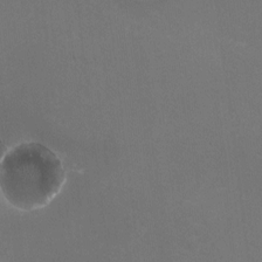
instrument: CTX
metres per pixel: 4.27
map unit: HNhu
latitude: -2.2361
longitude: -2.1011
